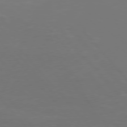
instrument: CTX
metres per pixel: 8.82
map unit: Hpe
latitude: 76.8947
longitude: -162.8002
